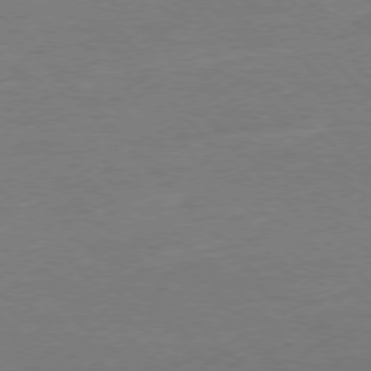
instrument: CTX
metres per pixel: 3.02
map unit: Ap
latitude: -77.5021
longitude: -95.5371
